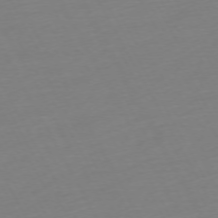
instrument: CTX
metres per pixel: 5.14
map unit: Ap
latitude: -73.8233
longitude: -69.2537
